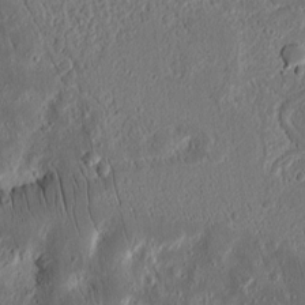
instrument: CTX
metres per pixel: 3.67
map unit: Ht
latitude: 11.3671
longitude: -75.4426
